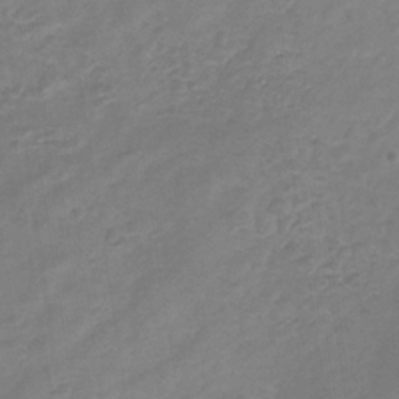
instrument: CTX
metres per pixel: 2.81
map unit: HNb
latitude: -31.8233
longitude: 59.7099
